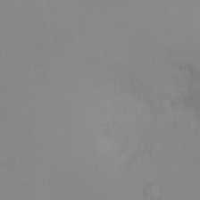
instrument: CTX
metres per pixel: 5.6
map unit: Ht
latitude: -8.6329
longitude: -34.9513
